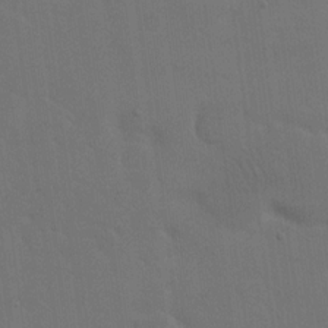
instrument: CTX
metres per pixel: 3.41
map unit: eHh
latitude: 18.6301
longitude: -66.4790
